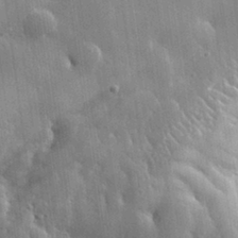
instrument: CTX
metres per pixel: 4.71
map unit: eHh
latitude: 30.6869
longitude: -80.0633
